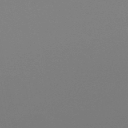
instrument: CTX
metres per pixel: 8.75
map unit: lHb
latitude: -49.7856
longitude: 69.8233
